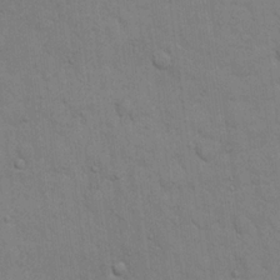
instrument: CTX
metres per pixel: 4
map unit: eHh
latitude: 19.3859
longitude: -62.4223
